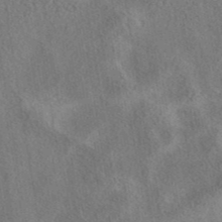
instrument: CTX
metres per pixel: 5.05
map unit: eAb
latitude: 41.7827
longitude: 102.8408
